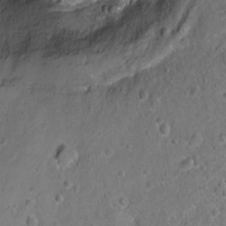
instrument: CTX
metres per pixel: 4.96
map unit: Hto
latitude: -7.0675
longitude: -36.2145
